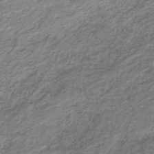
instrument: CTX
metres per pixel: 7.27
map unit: lHb
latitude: -41.4454
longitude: 51.8800
